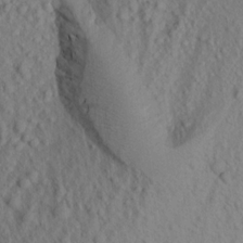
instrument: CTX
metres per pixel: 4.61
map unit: Aa
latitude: 16.7624
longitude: -144.1767
